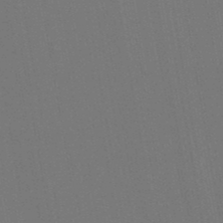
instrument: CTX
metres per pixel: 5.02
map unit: lHb
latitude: -47.8233
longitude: 73.0864
